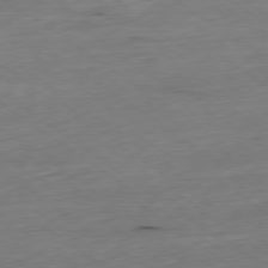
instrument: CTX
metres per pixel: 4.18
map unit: Hpe
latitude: -79.3698
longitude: 12.3117
